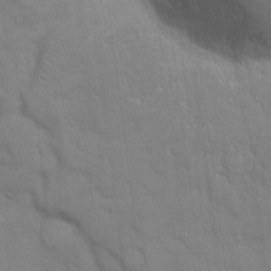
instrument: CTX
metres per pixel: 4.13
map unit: eHh
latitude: 17.0458
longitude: -66.3467
